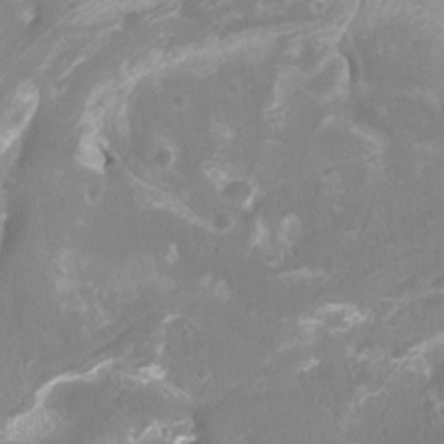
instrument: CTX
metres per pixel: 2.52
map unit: Htu
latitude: -12.0661
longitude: -71.9150
